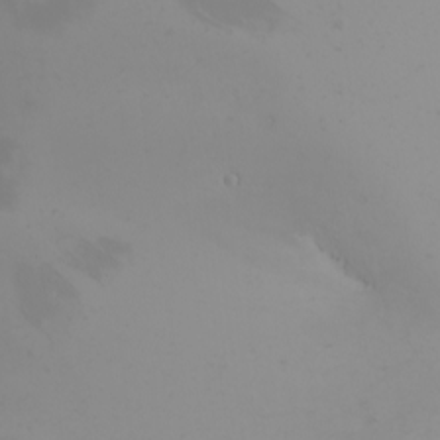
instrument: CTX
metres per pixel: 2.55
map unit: Nhu
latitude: -5.8611
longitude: -90.6302
